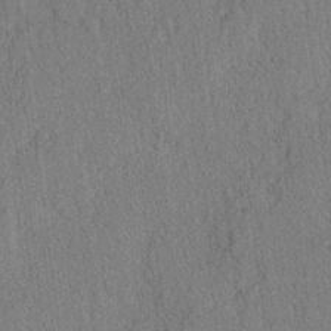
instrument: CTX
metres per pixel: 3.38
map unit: lAvf
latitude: -2.9163
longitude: -109.3481
